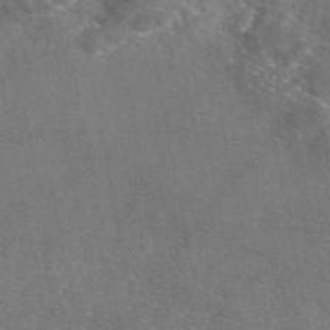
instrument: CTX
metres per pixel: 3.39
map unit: eAb
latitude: 46.7624
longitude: 110.5573
